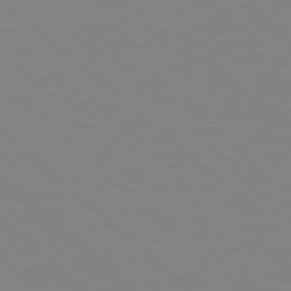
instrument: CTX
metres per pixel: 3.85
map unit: Hpe
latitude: 78.5924
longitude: -164.8380
